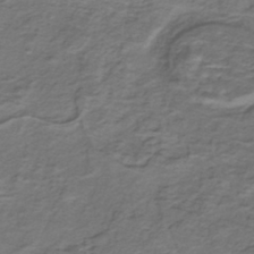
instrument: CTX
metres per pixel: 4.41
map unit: ANa
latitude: -42.8408
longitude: 108.7463
